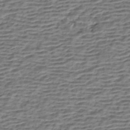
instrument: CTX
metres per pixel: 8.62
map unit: HNhu
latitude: -42.8030
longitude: 105.5021
